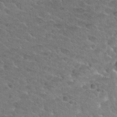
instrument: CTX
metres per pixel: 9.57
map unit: Nhu
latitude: 31.4427
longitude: -50.0633
